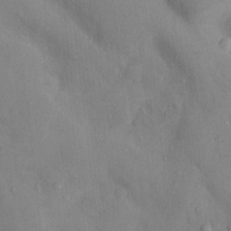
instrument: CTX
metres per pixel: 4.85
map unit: Nhu
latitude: 12.2145
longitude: -29.0836
